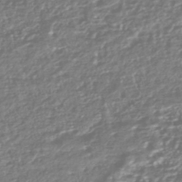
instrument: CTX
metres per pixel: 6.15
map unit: HNhu
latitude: -44.8030
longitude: 98.0472
